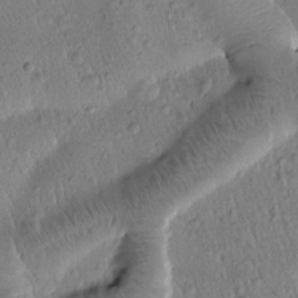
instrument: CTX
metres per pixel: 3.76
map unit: Htu
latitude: -1.4455
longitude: 171.7478
